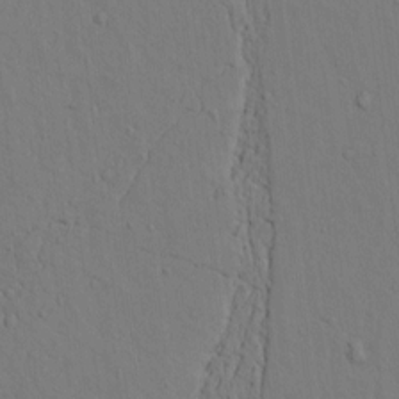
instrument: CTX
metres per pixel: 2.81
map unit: lAvf
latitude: 4.9892
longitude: 159.8233
